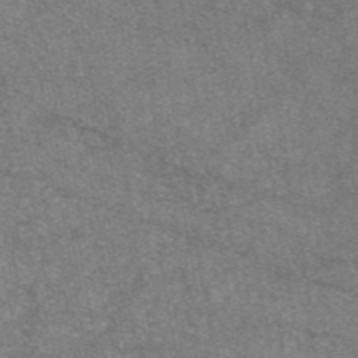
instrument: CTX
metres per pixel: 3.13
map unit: eAb
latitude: 46.3090
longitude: 123.6533
